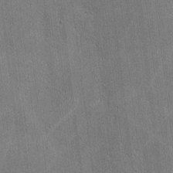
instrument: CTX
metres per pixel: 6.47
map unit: lHvf
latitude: -9.3321
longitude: -101.0459
